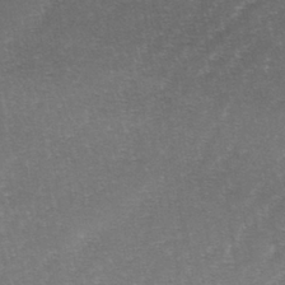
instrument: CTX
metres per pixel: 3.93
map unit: lAa
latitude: -2.9541
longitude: -128.3845
